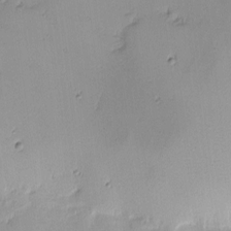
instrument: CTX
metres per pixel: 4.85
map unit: eHh
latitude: -1.1620
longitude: -86.0444
